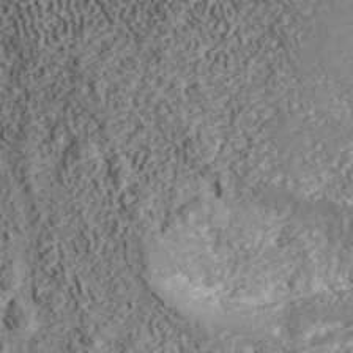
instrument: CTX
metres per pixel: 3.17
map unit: ANa
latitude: 41.8016
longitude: 35.0108
